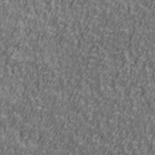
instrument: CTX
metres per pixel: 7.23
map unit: Ave
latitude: 41.5560
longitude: -113.2159
